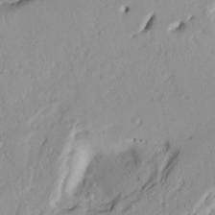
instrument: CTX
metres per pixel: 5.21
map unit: Nhu
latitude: 19.8772
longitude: -77.1214
